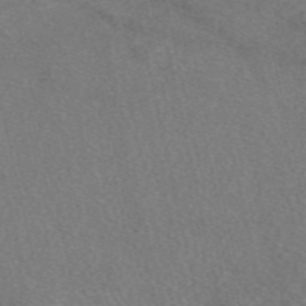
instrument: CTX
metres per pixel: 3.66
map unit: eAb
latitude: 48.7813
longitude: 112.2551
